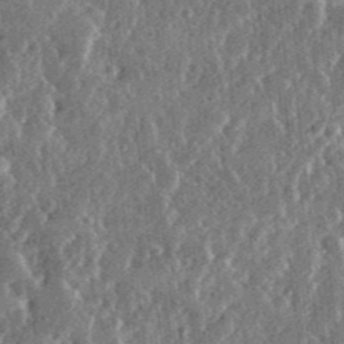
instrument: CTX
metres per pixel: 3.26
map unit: lHvf
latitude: 31.7261
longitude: -90.3656
